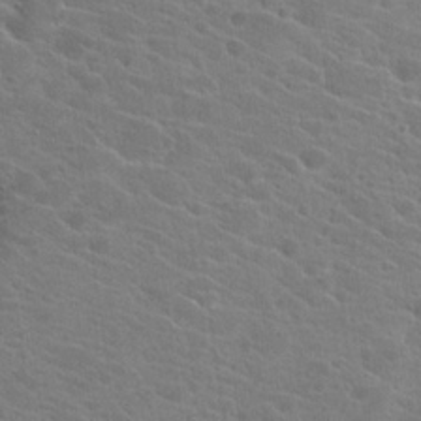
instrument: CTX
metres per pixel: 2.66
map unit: Hto
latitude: 22.3467
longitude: -39.5560
